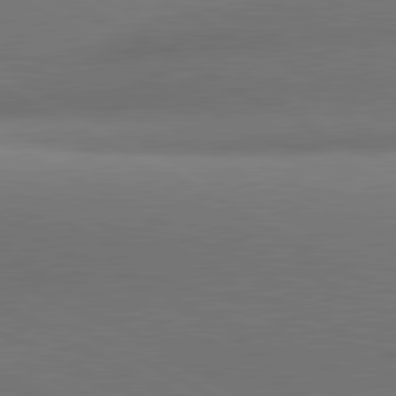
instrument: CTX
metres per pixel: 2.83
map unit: lApd
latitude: 81.1781
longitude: 135.5966
